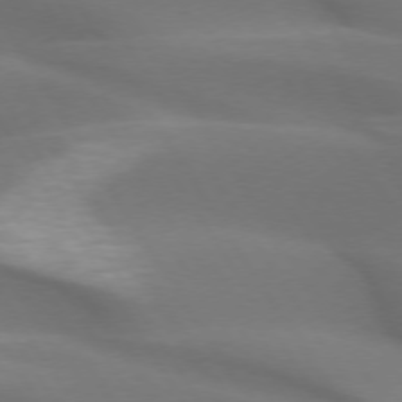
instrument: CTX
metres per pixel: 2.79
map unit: lApd
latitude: 73.3293
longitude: -50.5923
